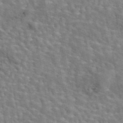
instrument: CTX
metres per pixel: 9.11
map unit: eAb
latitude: 44.4223
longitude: 113.2754
